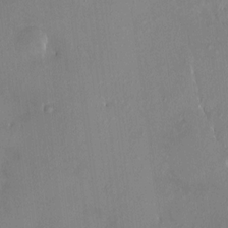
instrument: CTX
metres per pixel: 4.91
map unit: HNhu
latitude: 7.5560
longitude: 4.8219
